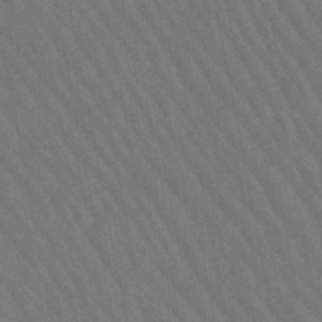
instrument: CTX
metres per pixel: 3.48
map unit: lHb
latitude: -47.6722
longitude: 69.8233
